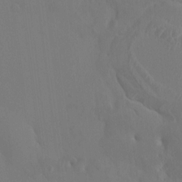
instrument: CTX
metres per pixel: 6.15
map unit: HNhu
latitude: 6.9325
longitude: -0.2900
